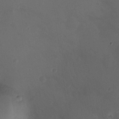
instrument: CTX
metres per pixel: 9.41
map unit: Nhu
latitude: -12.2929
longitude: -41.3670
